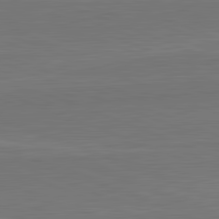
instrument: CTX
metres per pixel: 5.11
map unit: lApd
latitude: 82.5545
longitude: 165.8045
